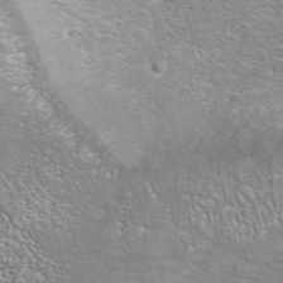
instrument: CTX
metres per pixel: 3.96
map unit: ANa
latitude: 40.1199
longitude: 20.9352
